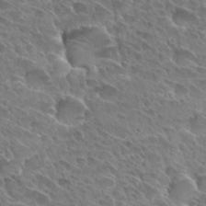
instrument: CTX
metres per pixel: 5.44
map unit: Hto
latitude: 28.7813
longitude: -39.4804
